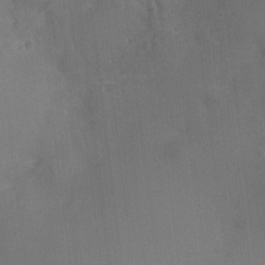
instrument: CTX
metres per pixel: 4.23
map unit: Nhu
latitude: 1.9150
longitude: -16.5545
